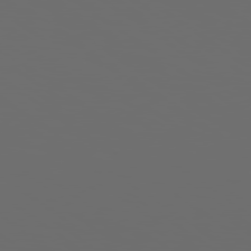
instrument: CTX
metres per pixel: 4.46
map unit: Hpe
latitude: 77.9717
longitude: -179.7639
